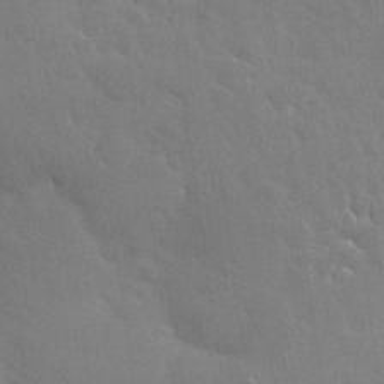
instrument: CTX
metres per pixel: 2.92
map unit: Nhu
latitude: 28.1389
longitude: -62.5168
